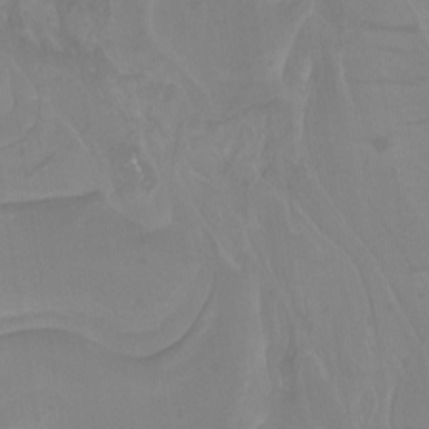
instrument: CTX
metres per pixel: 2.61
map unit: Htu
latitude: -13.2376
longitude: -70.4034
